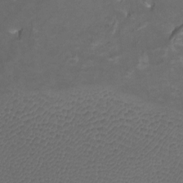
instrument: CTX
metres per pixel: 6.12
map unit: Htu
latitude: -12.7841
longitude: -71.3859
